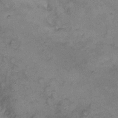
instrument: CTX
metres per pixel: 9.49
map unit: eHh
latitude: 9.3860
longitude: -63.3860
